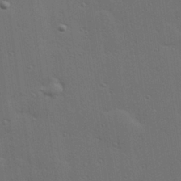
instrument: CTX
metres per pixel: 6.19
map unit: Hve
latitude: 27.7828
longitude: -91.5560
